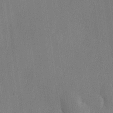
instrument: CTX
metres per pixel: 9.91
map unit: Hve
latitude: 26.6869
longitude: 150.8786
